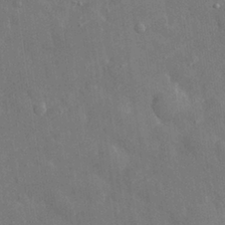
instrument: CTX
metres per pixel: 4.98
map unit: eHh
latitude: 29.4993
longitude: -78.9136
